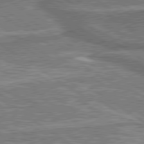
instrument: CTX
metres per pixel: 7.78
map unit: lApd
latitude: 79.9906
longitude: 175.2375
